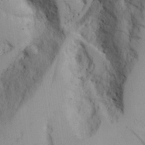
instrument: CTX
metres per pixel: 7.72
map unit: Aa
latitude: 25.5749
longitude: -131.9717
